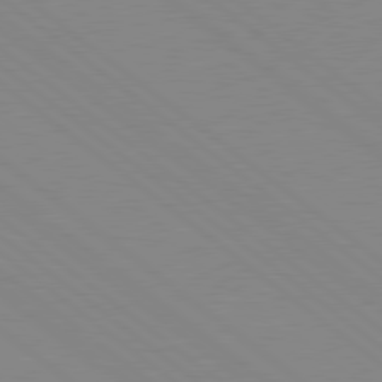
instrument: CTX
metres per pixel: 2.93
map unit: Hpe
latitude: 78.7435
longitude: -124.1766
